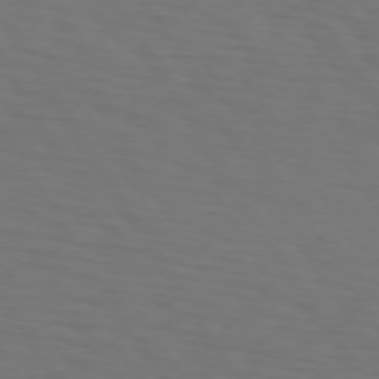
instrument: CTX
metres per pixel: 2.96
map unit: lApd
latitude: 73.1404
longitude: -75.3671
